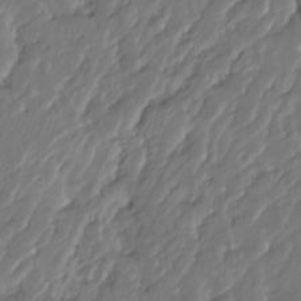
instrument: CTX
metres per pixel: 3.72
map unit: HNhu
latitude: -24.6707
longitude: 50.8786
